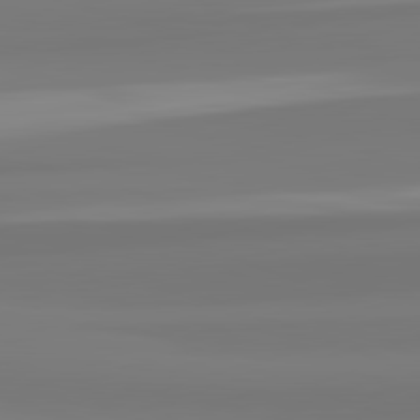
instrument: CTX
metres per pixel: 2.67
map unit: lApd
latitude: 82.6868
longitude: 174.2739
